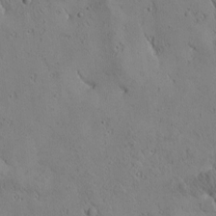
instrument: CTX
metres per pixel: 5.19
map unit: Htu
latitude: 0.1577
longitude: 175.4265
